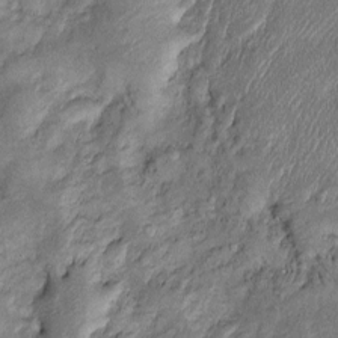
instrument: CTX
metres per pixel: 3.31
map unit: Htu
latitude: -6.4818
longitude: 159.2754
